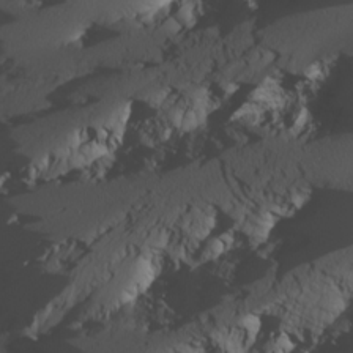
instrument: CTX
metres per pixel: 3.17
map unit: Nhu
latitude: -6.9352
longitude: -81.4993
